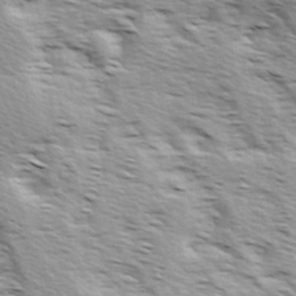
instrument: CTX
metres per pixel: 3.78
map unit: Ave
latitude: 14.6680
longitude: -103.7827
